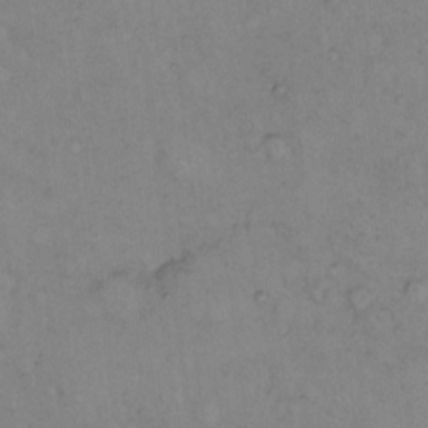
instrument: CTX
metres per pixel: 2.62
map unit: eHh
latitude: 10.1578
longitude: -62.2334
